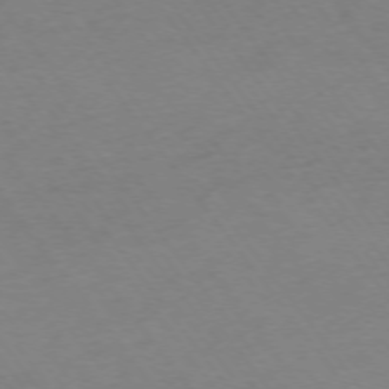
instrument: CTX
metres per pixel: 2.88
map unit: Ap
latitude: -74.7464
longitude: -67.4615
